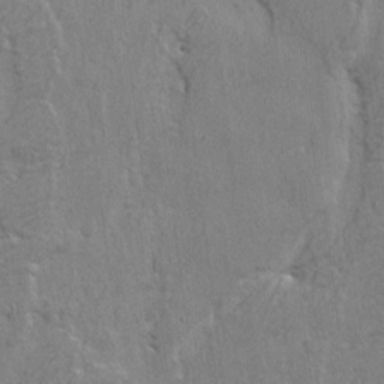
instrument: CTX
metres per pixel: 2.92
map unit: eHh
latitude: 3.2537
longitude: -78.1767
